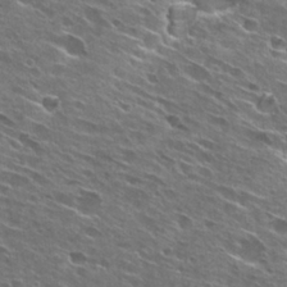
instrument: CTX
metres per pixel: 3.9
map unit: Hto
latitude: 27.8206
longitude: -44.3656
